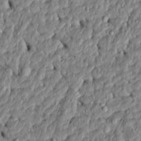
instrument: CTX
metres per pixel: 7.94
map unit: Htu
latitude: -5.9178
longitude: 156.4818
